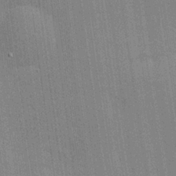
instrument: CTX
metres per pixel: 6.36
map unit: Nhu
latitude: 0.4790
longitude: -78.8758
